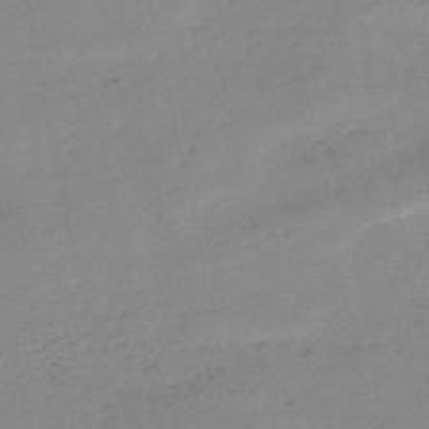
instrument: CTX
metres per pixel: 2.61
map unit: HNb
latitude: -52.5006
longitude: -39.2159
